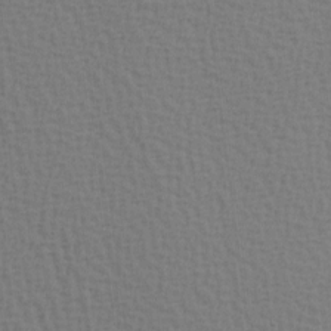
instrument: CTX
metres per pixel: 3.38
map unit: Hve
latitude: 2.1766
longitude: -125.2914
